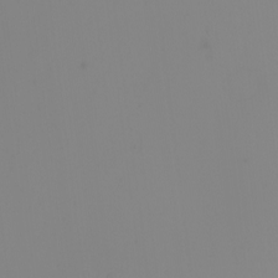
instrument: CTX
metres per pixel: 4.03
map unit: Nhu
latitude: -7.1809
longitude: -90.9892
